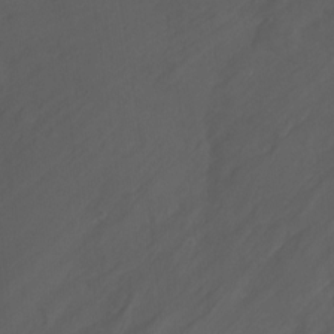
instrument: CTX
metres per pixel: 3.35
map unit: Nhu
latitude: -13.8800
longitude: -64.6113
